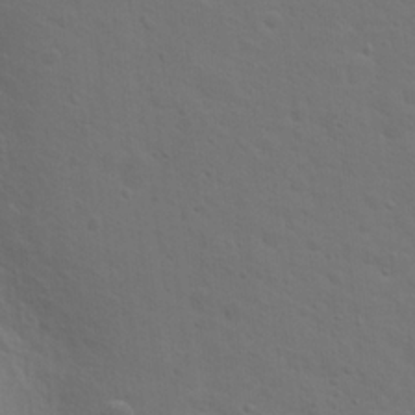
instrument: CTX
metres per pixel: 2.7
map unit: Nhu
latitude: 18.3656
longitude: -33.9339
